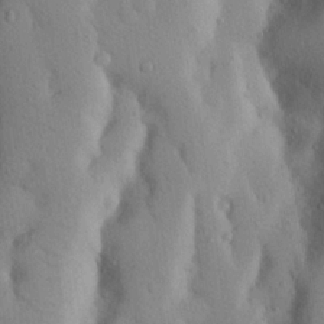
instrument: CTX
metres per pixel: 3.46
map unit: Nhu
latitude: 20.5168
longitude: -73.9906
